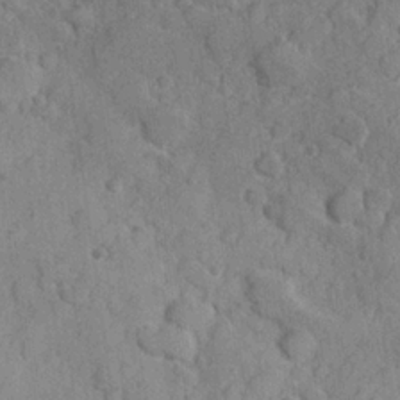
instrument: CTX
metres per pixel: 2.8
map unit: Hve
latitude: 24.0633
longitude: 148.1795
